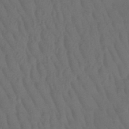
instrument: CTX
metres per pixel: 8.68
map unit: HNb
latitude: -49.8234
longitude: -53.3671
